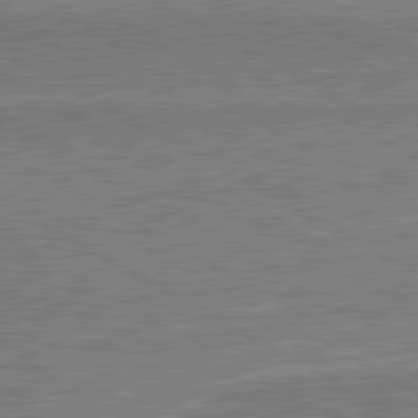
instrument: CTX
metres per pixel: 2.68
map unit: lApd
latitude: 80.7624
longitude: 144.5385
